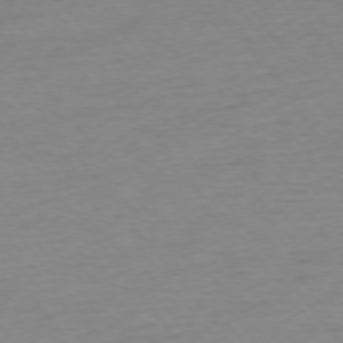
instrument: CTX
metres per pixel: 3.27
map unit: Ap
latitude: -75.3888
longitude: -80.2145
